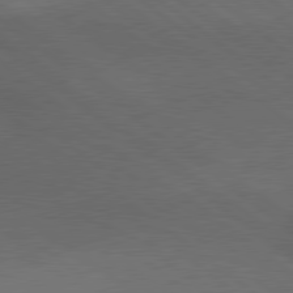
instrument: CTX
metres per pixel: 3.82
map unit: lApd
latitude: 79.3671
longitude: -176.3656
